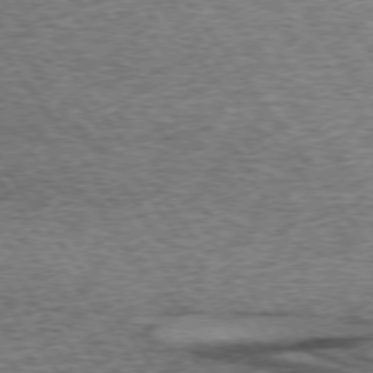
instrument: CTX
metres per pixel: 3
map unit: lApd
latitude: 73.5372
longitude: -76.1011
